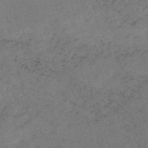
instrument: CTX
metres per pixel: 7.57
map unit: HNb
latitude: -55.3132
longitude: -47.4427
